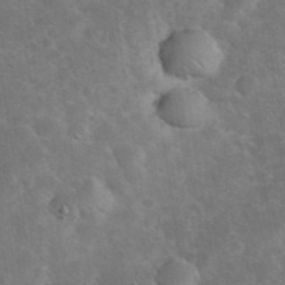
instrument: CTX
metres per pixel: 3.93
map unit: eHh
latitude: 36.8569
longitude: -67.1214
